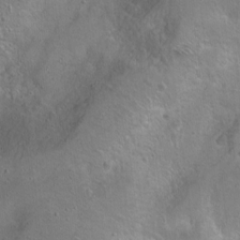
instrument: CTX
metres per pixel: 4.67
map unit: Ht
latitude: 0.3656
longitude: -45.0647
